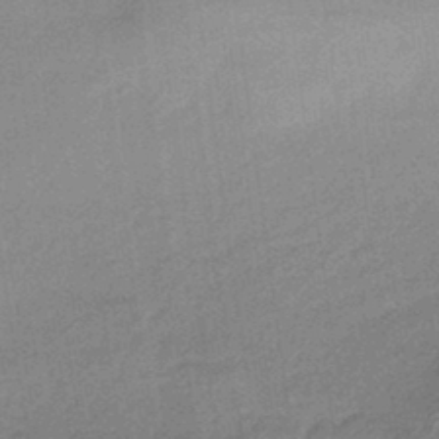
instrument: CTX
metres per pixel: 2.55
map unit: HNhu
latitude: -44.4251
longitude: 91.0298
